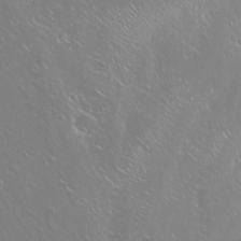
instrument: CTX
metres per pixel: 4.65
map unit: Nhu
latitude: -8.7652
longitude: -70.9514
